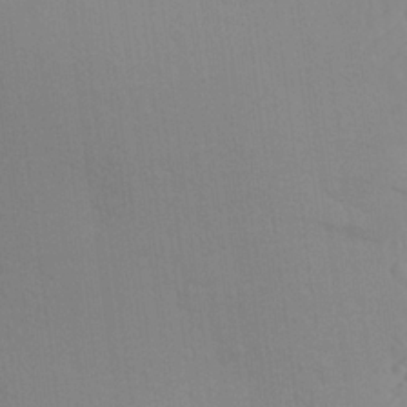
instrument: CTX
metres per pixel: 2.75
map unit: Aa
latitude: 24.3467
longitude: -145.2726
